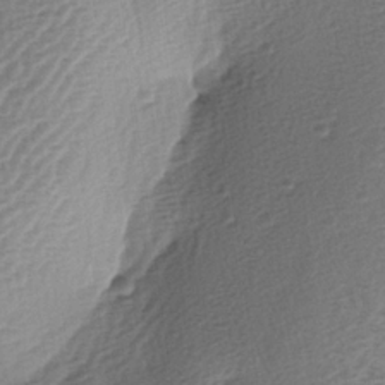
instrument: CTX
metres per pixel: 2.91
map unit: lAa
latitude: -3.3887
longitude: -128.4790
